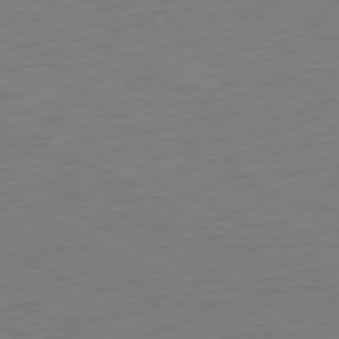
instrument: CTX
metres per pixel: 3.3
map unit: Ap
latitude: -77.3321
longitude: -73.9906
